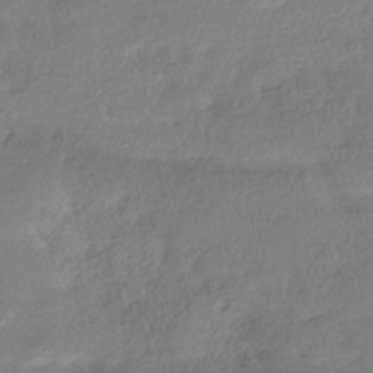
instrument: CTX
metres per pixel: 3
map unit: HNhu
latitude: -41.1053
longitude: 98.2550
